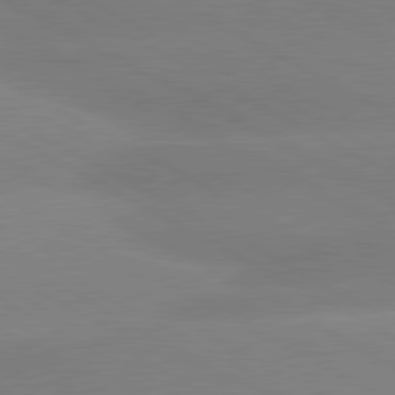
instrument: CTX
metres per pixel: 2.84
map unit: lApd
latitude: 80.4223
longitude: -147.5560
